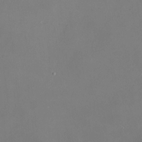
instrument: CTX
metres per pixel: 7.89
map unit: HNhu
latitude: 7.7827
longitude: 12.0850
